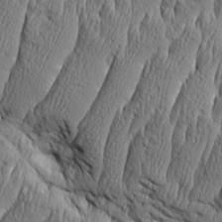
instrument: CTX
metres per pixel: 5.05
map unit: Aa
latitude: 8.1200
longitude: -129.8394
